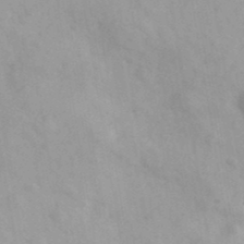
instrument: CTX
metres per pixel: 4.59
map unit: Ave
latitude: 39.5182
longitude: -107.0269
